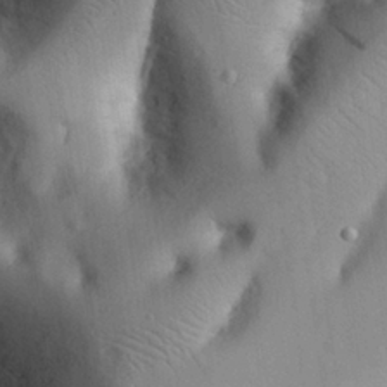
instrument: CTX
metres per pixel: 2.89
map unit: Nhu
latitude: 26.6680
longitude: -72.0822
